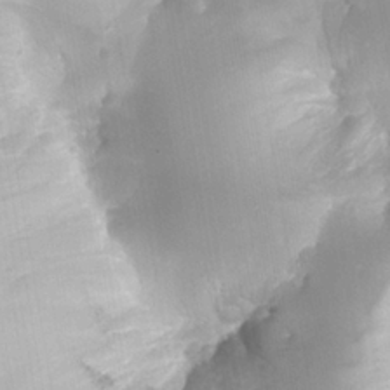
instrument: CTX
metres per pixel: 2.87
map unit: Nhe
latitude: -35.0675
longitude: -144.6490
